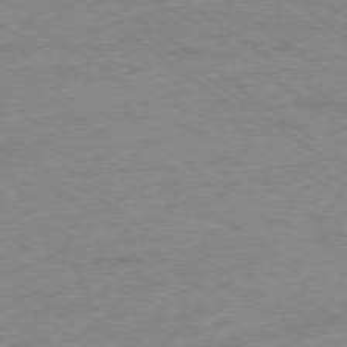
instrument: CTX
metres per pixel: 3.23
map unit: Hpe
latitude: -78.7463
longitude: -23.0647
